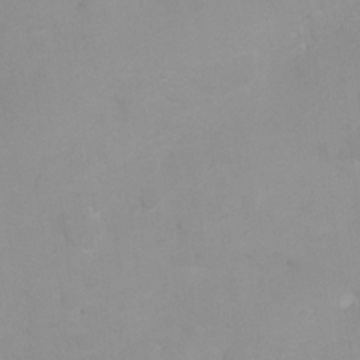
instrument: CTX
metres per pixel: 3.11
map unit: Hto
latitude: 2.3278
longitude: -36.3090
